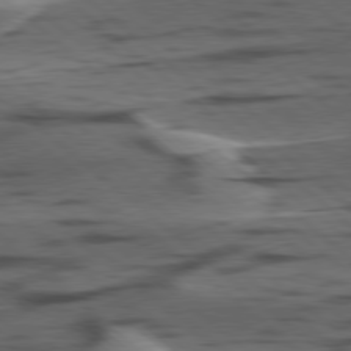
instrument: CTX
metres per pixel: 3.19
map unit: lApd
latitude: 78.7813
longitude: -49.4237
